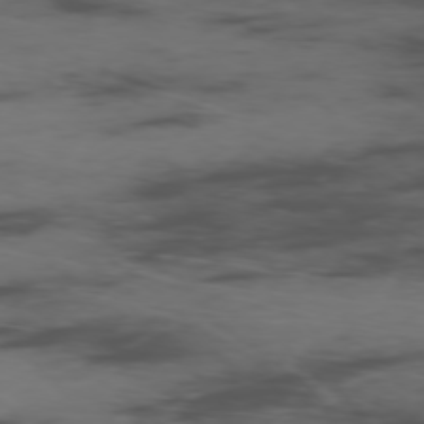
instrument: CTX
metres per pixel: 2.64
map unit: Ap
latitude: -76.9731
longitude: -66.3656
